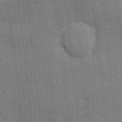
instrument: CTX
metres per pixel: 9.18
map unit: eHh
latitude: 5.6505
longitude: -74.4979
